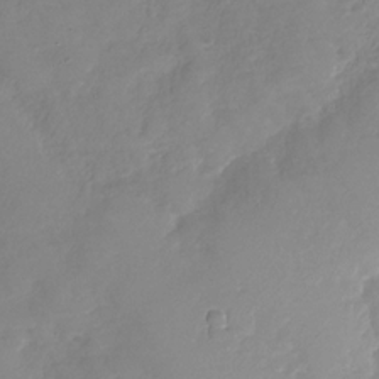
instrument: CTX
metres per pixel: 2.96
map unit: Nhu
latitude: -31.4832
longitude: -61.5371
